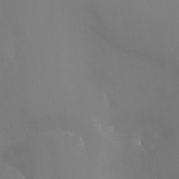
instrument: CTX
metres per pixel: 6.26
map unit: Ht
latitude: -16.6330
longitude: -47.8773
